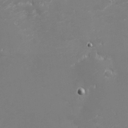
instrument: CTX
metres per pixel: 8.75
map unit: eHh
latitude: -2.1227
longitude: -80.8947
